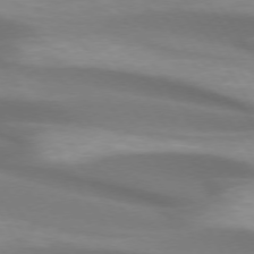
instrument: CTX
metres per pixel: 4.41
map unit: lApd
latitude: 73.8395
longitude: -49.9717
